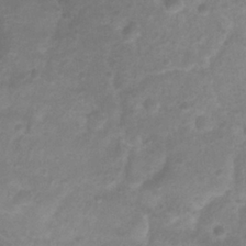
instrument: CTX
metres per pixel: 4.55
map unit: Htu
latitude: 3.1214
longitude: -21.6694
